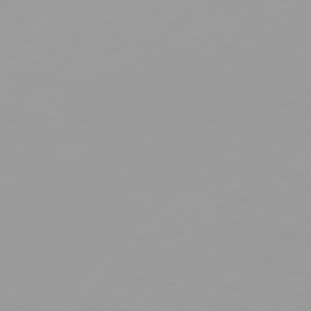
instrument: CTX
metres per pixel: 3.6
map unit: Hpe
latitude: 77.2159
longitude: -138.2900
